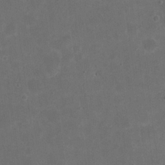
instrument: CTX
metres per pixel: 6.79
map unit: eHh
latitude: 19.9906
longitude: -64.7057
